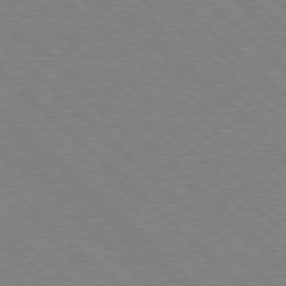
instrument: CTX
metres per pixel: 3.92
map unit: Hpe
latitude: 77.5560
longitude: -172.0822
